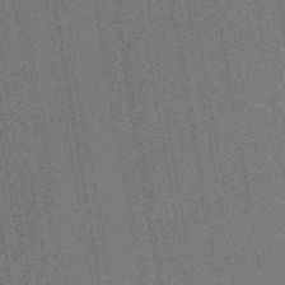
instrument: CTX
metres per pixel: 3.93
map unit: lHb
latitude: -44.8408
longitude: 65.3321
